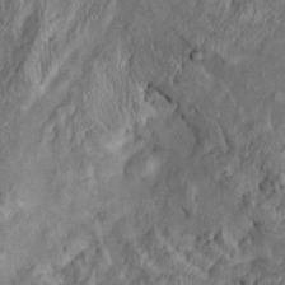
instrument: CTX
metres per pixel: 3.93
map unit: Htu
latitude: -5.7288
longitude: 157.0108
